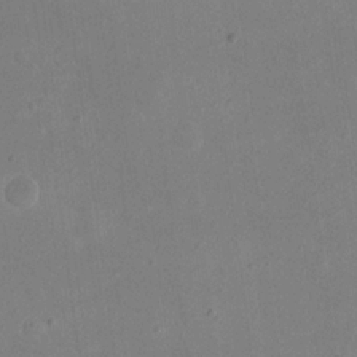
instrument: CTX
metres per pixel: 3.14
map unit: eHh
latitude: 19.5938
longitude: -70.9325
